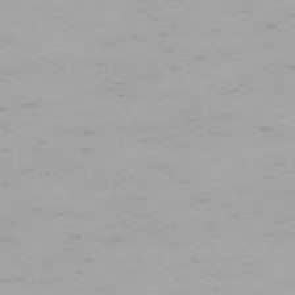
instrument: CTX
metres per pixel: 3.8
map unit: Hpe
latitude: -74.0283
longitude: 4.5951
